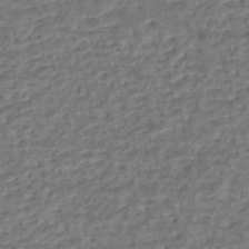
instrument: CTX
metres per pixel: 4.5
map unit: eHh
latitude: -43.5777
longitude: 119.5021
